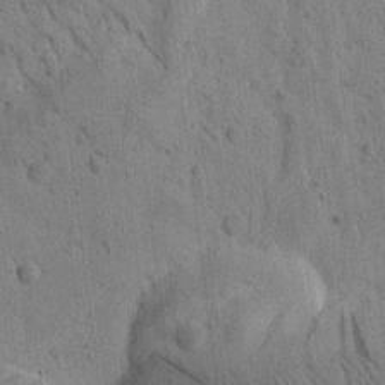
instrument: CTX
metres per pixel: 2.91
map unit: Htu
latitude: 0.2522
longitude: 174.5762
